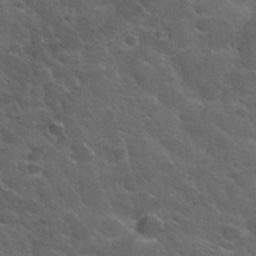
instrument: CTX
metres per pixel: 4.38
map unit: Hto
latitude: 33.7261
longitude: -50.2333
